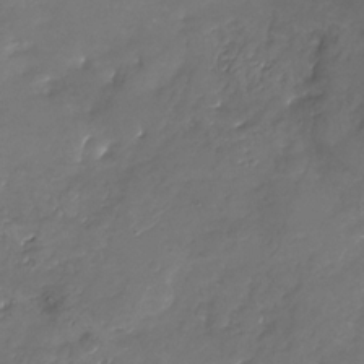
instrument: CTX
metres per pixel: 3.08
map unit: Nhu
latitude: -28.3684
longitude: -69.1592
